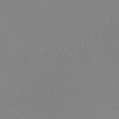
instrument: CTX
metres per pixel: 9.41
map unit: lHb
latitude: -44.4818
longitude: 71.1620
